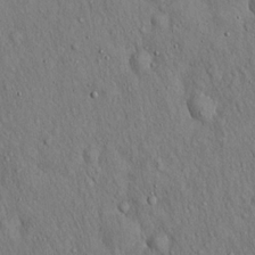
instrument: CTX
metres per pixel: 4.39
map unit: Hto
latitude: 16.5546
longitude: -58.6868
